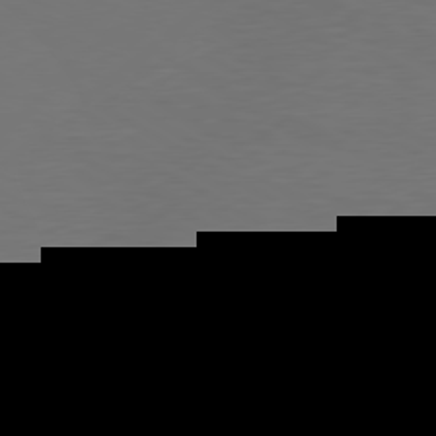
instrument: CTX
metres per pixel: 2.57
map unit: Hpe
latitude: 76.1766
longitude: -130.3657
